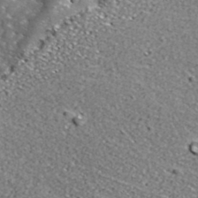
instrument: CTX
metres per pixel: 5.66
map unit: ANa
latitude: 38.8947
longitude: -91.9906
